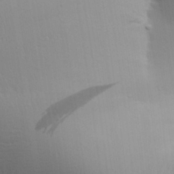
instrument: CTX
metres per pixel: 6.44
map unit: Aa
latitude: 24.5923
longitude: -136.4601
